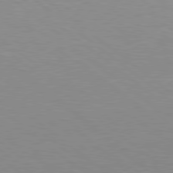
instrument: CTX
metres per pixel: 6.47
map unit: Hpe
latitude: 79.4049
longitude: -128.2333
